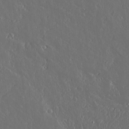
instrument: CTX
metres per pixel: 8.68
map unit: lAvf
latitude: 17.1592
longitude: -126.8002
